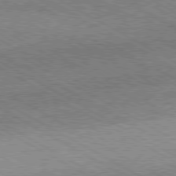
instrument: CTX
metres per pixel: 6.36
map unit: Hpe
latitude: -80.8975
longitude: 20.0283
